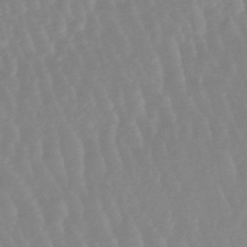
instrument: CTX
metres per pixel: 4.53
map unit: lHb
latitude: -48.5763
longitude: 72.0661
